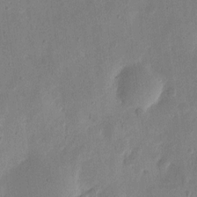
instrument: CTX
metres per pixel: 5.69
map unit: eHh
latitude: 6.8191
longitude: -71.7638
